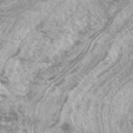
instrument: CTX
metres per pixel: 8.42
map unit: Htu
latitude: -6.0661
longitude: -75.1781
